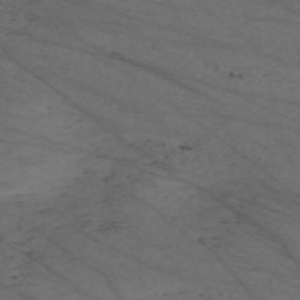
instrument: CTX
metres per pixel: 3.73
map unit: Nve
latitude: -59.5021
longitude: 61.5021
